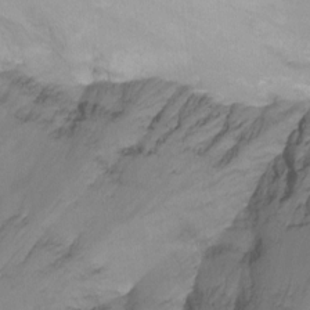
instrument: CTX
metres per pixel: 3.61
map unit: Ht
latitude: -14.5196
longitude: -56.2333
